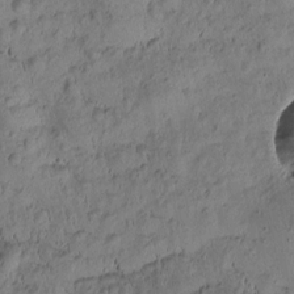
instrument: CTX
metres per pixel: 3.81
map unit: Htu
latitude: -3.0864
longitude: 171.7667
